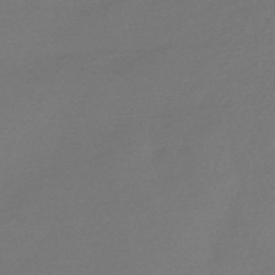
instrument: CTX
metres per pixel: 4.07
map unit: HNb
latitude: -47.9745
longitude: 57.7100
